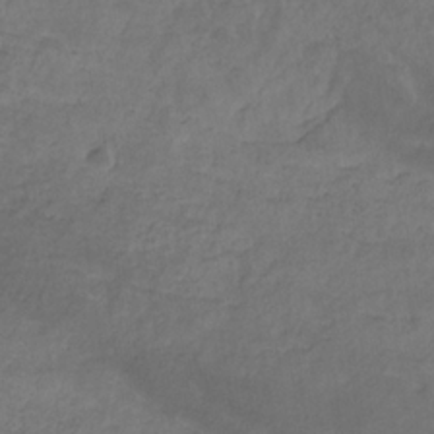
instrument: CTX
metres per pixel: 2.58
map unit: eHb
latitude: -32.0283
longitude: 68.5195
